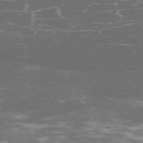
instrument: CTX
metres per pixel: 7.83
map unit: Hpe
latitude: -71.4832
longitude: 8.2928
